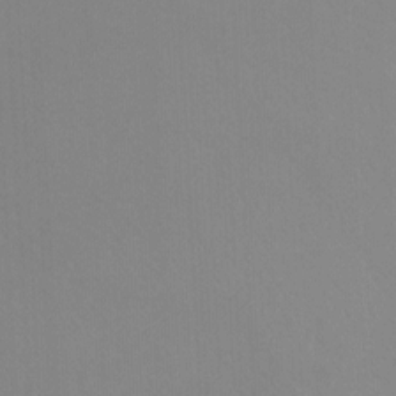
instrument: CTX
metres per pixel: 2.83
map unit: Ht
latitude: -8.3117
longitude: -37.2348
